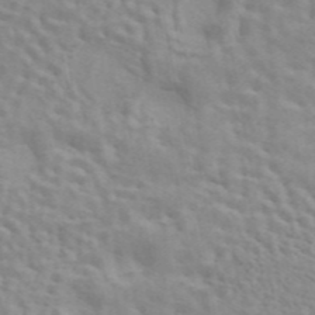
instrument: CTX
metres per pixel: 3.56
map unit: ANa
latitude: 45.5749
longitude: 26.0661
